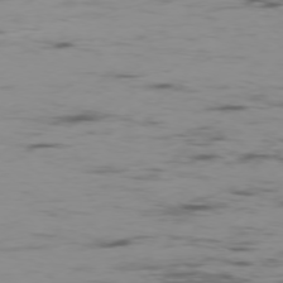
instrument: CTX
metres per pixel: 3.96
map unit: Ap
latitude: -76.7841
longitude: -82.4978
